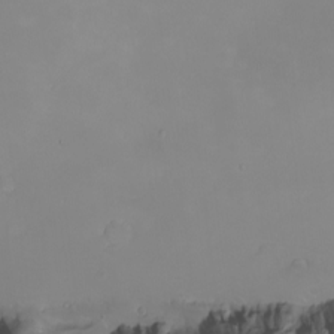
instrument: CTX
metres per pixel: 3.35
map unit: Nhu
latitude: -5.4643
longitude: -80.1011
